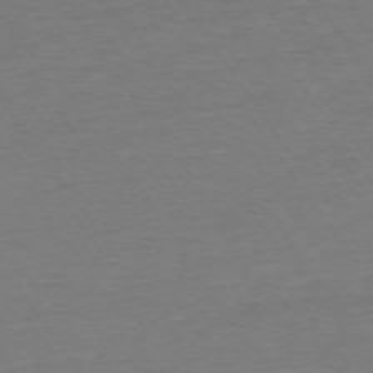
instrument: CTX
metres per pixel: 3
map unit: Ap
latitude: -74.1606
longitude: -85.1214
